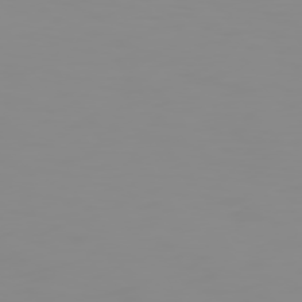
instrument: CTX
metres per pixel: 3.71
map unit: Hpe
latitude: 74.9136
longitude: -128.3467
